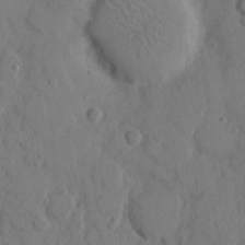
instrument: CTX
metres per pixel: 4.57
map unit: eHh
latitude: 8.7813
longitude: -64.6301
